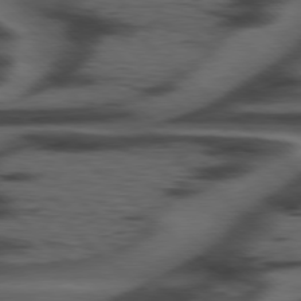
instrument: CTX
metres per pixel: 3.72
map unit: Hpe
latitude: 77.8772
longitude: -155.8961
